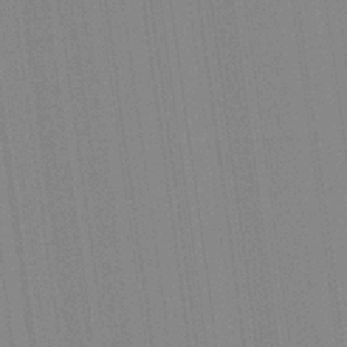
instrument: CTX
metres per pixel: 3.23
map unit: Aa
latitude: 28.1955
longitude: -147.5938
